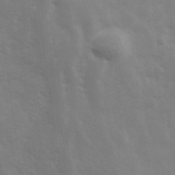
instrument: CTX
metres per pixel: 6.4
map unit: Hve
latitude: 33.2726
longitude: 150.2928
